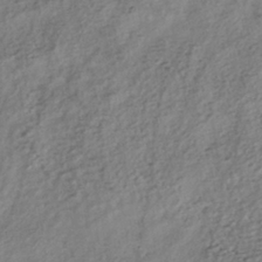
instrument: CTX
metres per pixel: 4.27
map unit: HNhu
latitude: -40.6140
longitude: 107.1620
